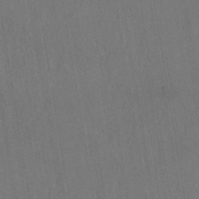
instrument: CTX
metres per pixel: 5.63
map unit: eHh
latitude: -40.1228
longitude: -26.5168
